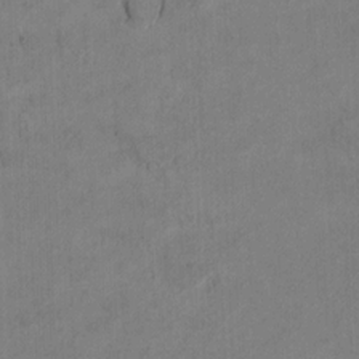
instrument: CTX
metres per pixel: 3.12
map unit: Ht
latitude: 9.8583
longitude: -32.8758
